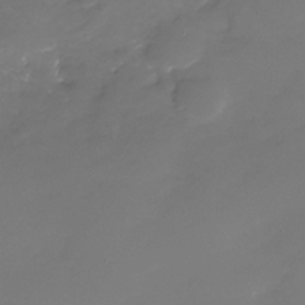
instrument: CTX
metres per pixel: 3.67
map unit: Nhu
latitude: -28.6896
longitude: -67.6693
